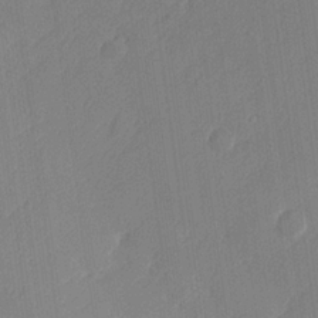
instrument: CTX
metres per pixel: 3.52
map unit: lHvf
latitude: 24.2900
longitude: 141.8800
